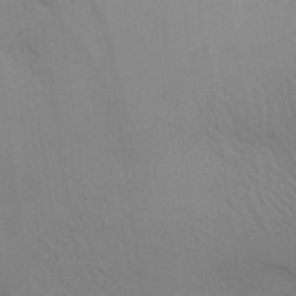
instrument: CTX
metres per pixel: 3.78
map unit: Aa
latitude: 30.6302
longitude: -144.5734
